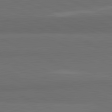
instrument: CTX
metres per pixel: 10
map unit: lApd
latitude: 82.0444
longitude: 157.8044
